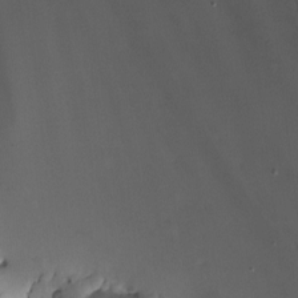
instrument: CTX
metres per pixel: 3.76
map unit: Nhu
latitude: -7.0297
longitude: -50.1388
